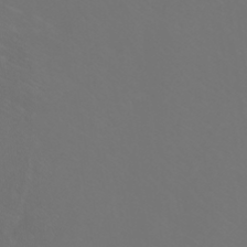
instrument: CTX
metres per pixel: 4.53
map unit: Htu
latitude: -6.0283
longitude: -71.0080
